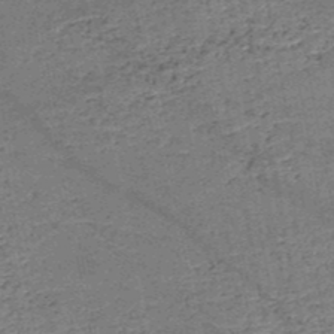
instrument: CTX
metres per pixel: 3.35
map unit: HNb
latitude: -50.4062
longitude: -49.4993
